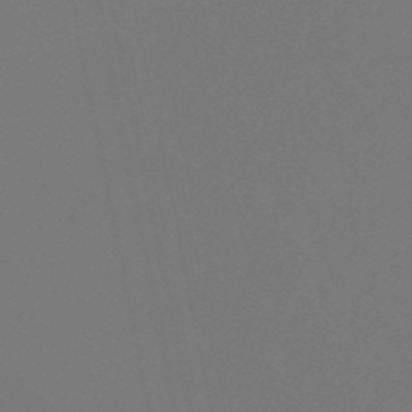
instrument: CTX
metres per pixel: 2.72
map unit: eHb
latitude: -50.6518
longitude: 73.2187
